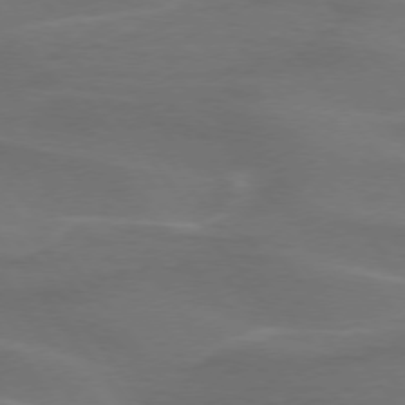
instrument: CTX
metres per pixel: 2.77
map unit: lApd
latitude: 74.7246
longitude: -62.7247
